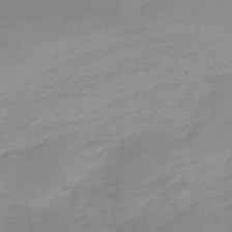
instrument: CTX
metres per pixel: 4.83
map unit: HNb
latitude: -51.4076
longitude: -41.6504
